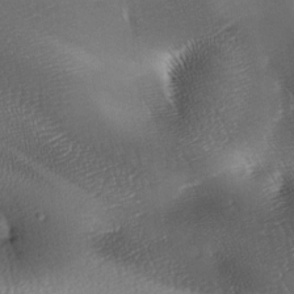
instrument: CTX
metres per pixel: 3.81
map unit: lAa
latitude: -8.1984
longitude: -127.8772
